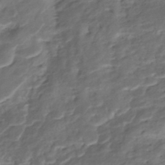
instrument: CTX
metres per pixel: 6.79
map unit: Nhe
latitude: -48.1984
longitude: -172.3656
